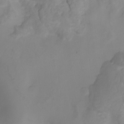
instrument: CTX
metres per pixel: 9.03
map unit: Htu
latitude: -5.3887
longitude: 138.0094
